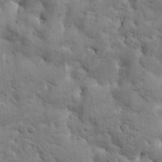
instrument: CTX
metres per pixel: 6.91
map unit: Htu
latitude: 0.2711
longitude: 174.0283
